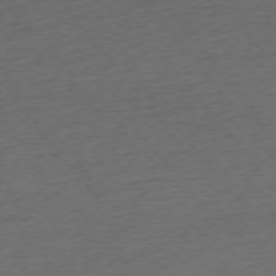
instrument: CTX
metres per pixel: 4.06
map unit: Ap
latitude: -75.9556
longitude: -89.1781
